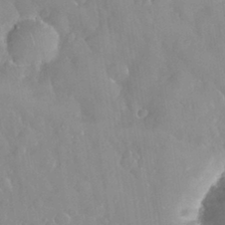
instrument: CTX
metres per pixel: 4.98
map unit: eHh
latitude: 32.8947
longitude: -59.9150
